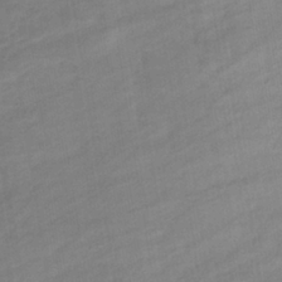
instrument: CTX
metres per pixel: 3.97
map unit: eHb
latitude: -36.7841
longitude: 78.3495
